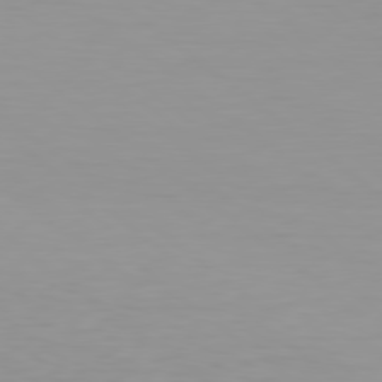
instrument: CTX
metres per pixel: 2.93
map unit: Hpe
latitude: 78.5357
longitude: -169.9528
